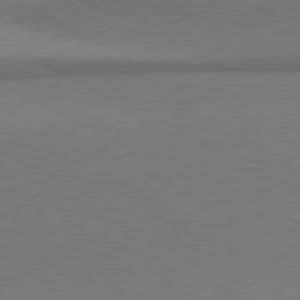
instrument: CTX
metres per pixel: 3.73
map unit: lApd
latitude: 80.8569
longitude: 154.8597
